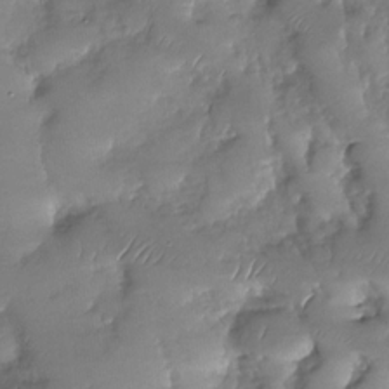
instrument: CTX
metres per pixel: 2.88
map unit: Nhu
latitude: -29.3321
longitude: -60.8380
